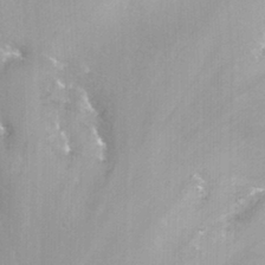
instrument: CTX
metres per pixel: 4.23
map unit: Nhu
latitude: -12.5952
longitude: -67.2159
